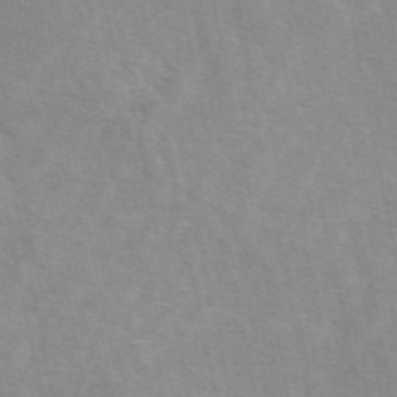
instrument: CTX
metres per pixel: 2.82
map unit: eAb
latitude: 48.9892
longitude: 119.5210
